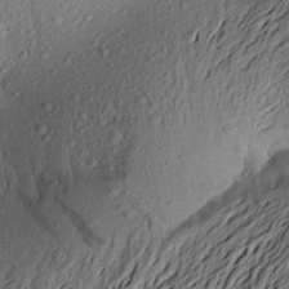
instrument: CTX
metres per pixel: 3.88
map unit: Aa
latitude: 22.4034
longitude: -149.3671
